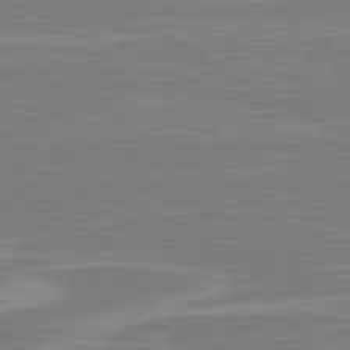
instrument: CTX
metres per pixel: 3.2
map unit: lApd
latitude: 80.7813
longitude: -173.4237
